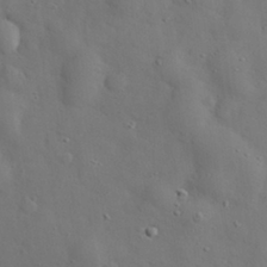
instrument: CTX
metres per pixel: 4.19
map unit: eHh
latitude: 29.8205
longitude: -73.0270
